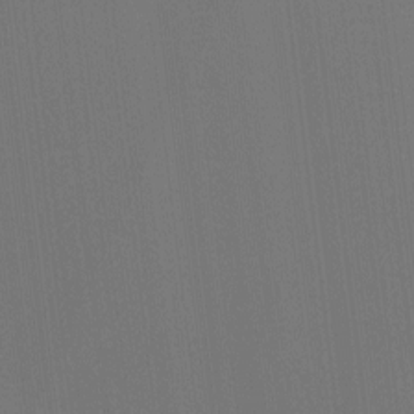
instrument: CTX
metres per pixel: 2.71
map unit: HNhu
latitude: -2.2550
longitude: -6.7624
